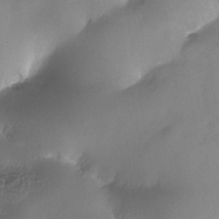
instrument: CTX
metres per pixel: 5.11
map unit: Nhe
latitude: -34.3684
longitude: -143.3671
